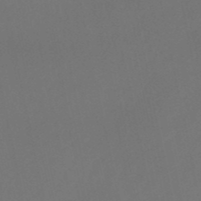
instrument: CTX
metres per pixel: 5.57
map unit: lHb
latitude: -50.7652
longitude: 81.1809
